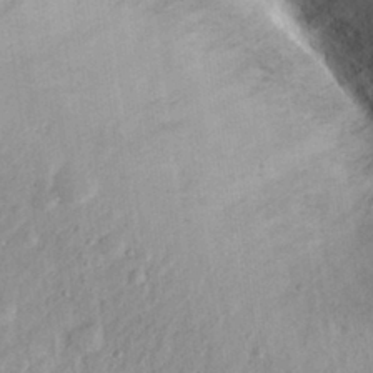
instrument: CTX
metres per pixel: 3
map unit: Nhu
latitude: 30.2901
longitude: -49.7261
